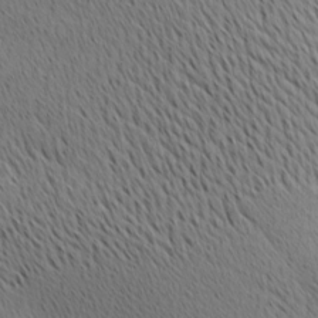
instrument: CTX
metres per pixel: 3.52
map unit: Ave
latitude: 10.9703
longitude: -107.6316
